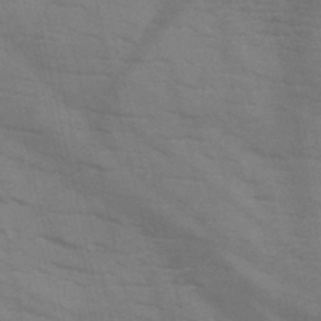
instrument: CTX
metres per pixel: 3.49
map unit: HNb
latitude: -46.8786
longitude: -48.2900
